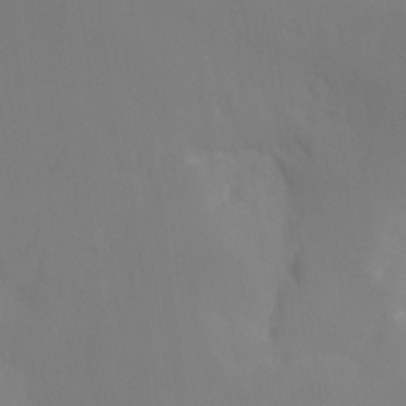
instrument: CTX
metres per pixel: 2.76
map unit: Htu
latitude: -13.7100
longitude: -44.5357
